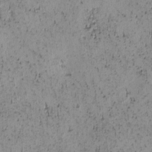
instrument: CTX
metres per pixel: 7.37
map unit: eHh
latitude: -0.6330
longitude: 19.1809
